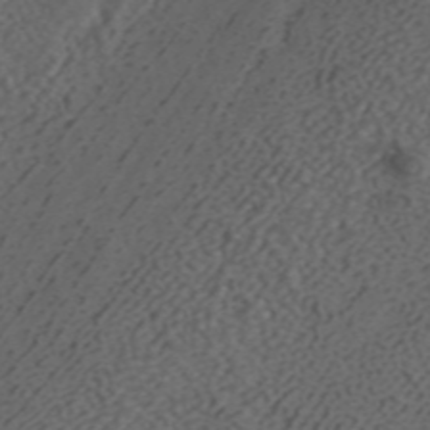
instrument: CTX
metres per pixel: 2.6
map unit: ANa
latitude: 42.2145
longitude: 34.0283
